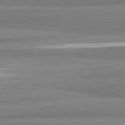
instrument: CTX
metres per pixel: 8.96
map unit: lApd
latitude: 82.1955
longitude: 172.4062
